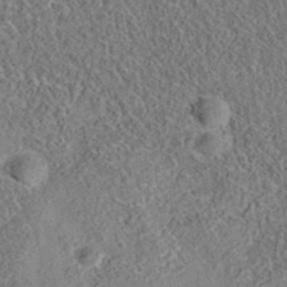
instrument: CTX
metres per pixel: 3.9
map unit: eAb
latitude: 35.7638
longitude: 109.4265
